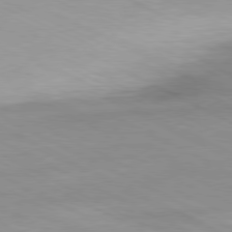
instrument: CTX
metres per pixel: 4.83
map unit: Ap
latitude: -81.1242
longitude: -92.7813
